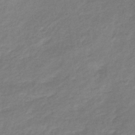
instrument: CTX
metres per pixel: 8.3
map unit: lHb
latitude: -37.2565
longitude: 71.9367
